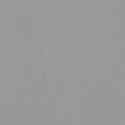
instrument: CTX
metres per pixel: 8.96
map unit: HNhu
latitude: -0.3685
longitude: -5.2159
